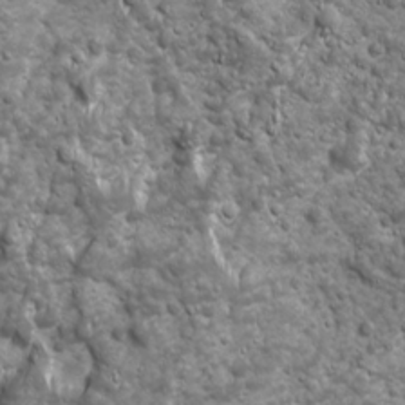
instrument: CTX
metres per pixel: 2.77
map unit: Ave
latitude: 16.5735
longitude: -133.5749
